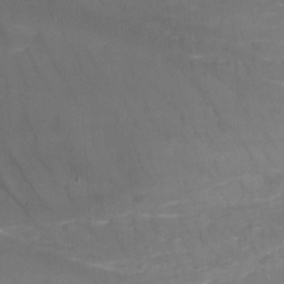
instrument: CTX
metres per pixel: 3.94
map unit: Nhu
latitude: -13.7478
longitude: -56.8946
